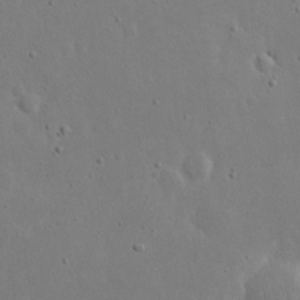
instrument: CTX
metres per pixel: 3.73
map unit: eHh
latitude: 19.5371
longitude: -71.8016
